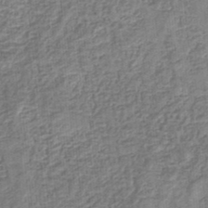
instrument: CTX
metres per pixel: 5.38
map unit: eHb
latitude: -34.8408
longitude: 79.6533
